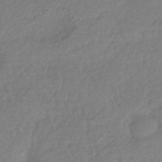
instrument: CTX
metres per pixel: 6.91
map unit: eHb
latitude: -43.2942
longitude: 84.7274
